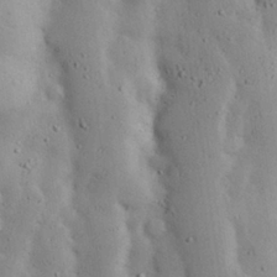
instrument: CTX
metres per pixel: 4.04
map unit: eHh
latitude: 25.0080
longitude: -72.5924
